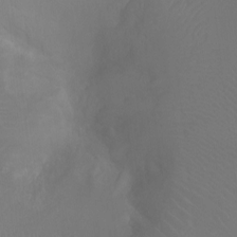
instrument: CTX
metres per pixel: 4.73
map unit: Ht
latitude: -7.1998
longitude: -20.1200
